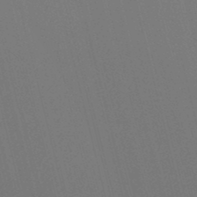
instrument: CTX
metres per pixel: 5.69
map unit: lHb
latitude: -48.0661
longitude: 61.0864
